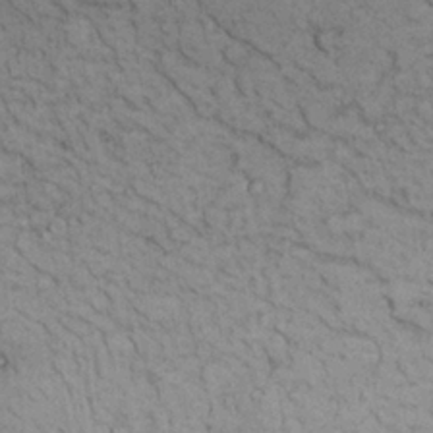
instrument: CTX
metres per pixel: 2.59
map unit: Nhu
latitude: 26.8947
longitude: -68.7057
